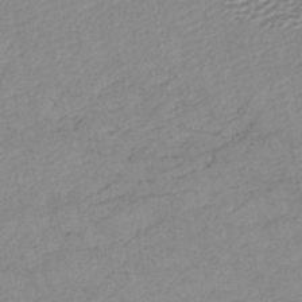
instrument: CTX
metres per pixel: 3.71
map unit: lHb
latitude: -46.5196
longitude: 73.6533
